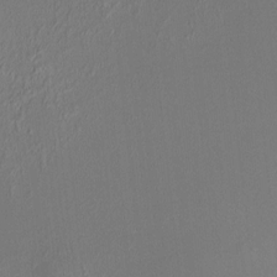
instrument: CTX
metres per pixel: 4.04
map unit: HNhu
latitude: 6.0633
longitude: 6.8975
